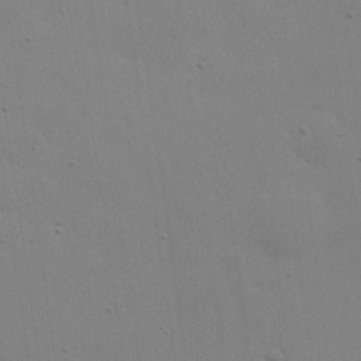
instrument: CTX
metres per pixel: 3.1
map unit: Hve
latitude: 26.8758
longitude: -92.6868
